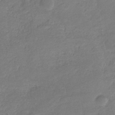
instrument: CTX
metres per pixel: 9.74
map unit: eHb
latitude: -33.7289
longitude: 75.2754
